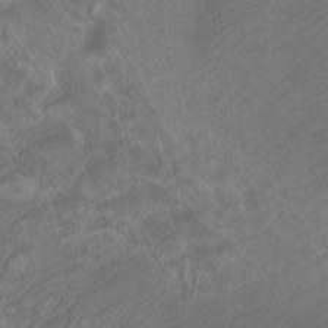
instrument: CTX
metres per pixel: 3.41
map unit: Nhu
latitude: -9.7855
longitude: -70.3467
